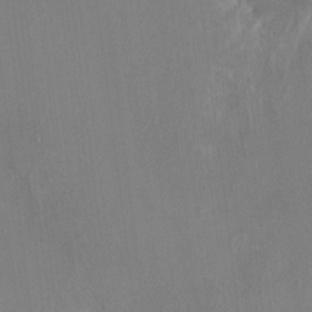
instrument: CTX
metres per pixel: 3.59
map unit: HNhu
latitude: 7.8961
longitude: -5.1403
